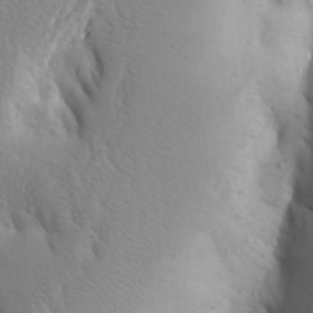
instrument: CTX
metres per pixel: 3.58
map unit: Aa
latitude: 26.3278
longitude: -149.3860
